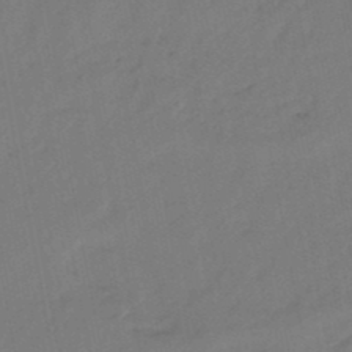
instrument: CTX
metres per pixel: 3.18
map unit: eHb
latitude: -47.1242
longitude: 80.7841
